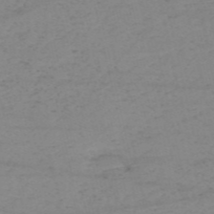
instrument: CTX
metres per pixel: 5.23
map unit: HNb
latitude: -54.7652
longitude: -47.1404
